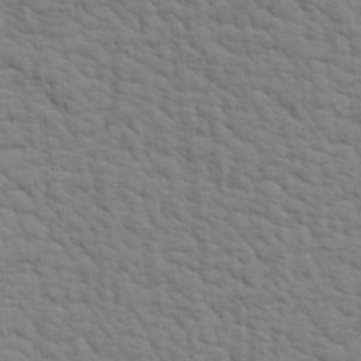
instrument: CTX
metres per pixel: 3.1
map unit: Aa
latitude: 19.4426
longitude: -141.8583
